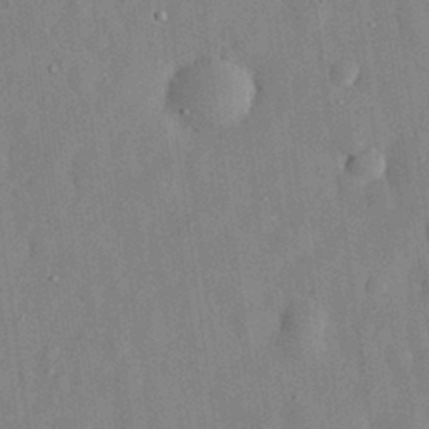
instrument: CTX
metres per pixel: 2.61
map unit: eHh
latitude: 29.4237
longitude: -74.1389
